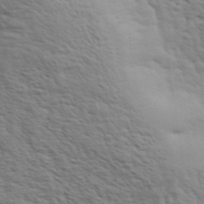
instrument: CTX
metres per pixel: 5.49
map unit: eHh
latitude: 36.9325
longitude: -81.1970
